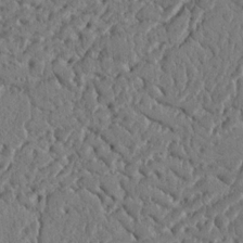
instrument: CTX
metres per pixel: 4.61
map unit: Nhu
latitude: 15.0837
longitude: -77.9150
